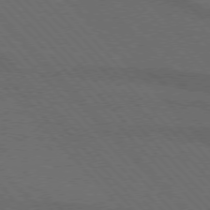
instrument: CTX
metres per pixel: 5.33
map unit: lApd
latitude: 75.3104
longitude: -81.9528
